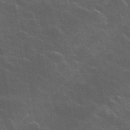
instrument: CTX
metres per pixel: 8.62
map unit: lHvf
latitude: 35.6882
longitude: -91.8016
